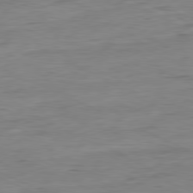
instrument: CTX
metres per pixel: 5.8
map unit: Ap
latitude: -80.8786
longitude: -81.9150
